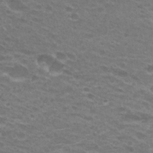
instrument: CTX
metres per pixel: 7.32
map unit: Hto
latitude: 26.0444
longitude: -29.6316
